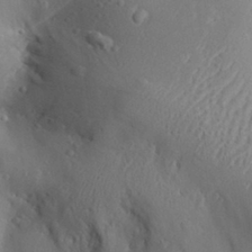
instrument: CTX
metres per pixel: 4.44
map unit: Aa
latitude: 29.3481
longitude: -131.7072
